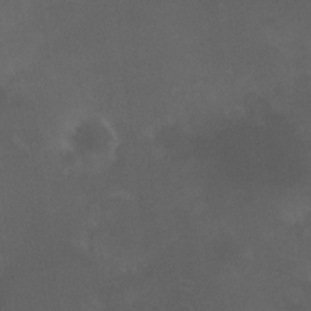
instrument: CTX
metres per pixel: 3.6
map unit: HNhu
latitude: 5.1592
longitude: 8.0661
